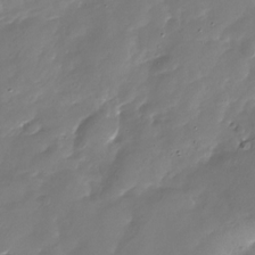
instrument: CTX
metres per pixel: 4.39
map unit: Nhu
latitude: -28.7652
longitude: -75.8017
